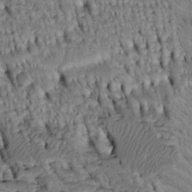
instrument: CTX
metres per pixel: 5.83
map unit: Htu
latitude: -3.8800
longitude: 152.2361
